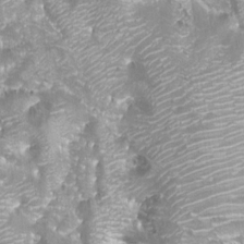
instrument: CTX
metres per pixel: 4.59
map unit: Aa
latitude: -8.9542
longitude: -71.6505
